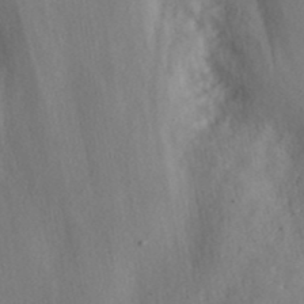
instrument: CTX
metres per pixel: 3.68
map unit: ANa
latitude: 42.6868
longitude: 50.5195
